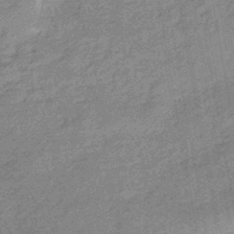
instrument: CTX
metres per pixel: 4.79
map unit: eHb
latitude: -44.1795
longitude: 88.5007
